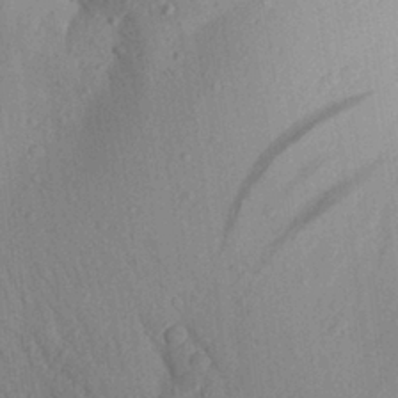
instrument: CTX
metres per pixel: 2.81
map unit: Aa
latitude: 26.7057
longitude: -148.1767
